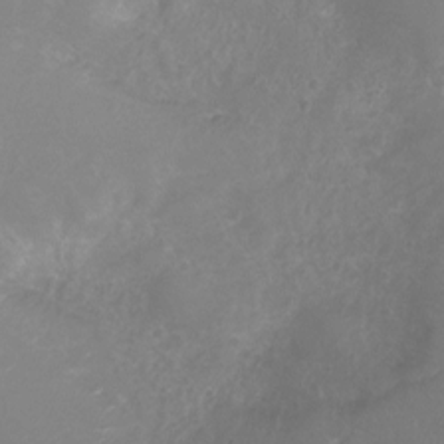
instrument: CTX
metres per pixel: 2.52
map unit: Ht
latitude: -6.0283
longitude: -19.4615
